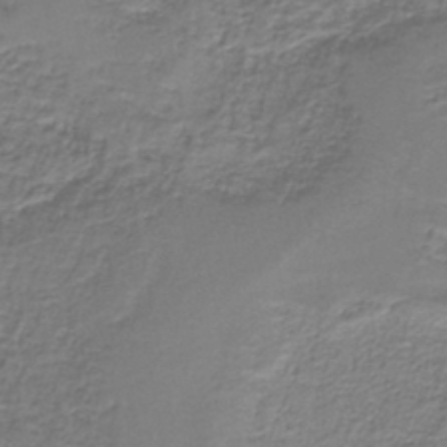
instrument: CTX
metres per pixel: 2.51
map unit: HNb
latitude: -37.6910
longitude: 51.7478
